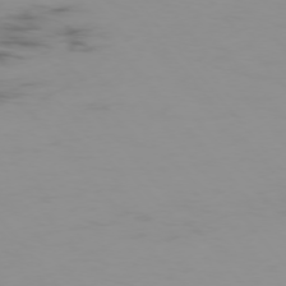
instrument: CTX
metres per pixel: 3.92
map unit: Hpe
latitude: -75.8801
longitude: -19.4804
